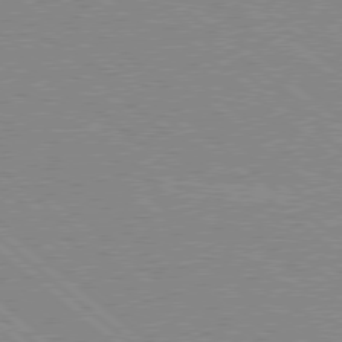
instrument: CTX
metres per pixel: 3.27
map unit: Hpe
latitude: 78.0633
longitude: -160.1578
